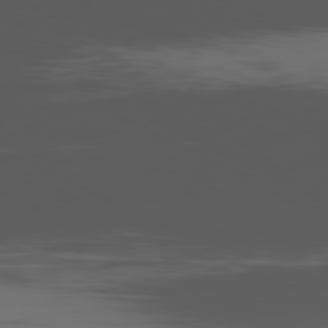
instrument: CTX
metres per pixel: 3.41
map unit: Ap
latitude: -80.9164
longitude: -62.7436
